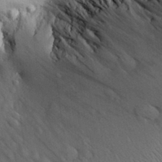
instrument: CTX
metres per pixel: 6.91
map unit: Aa
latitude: 30.1578
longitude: -137.4238
